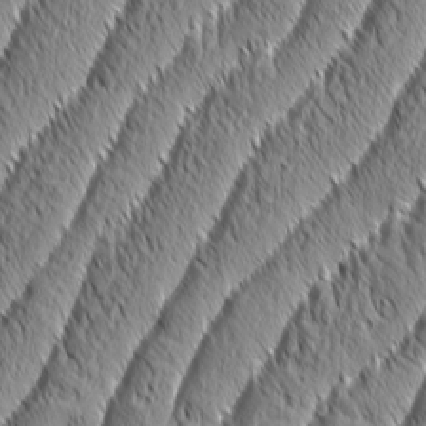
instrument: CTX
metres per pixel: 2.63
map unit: Aa
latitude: 7.6127
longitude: -129.6883
